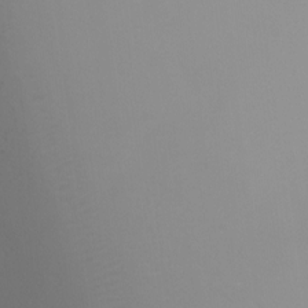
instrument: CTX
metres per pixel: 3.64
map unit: Ht
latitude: 1.2348
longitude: -21.0459
